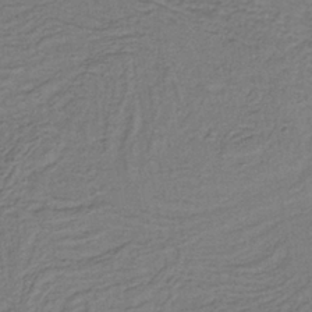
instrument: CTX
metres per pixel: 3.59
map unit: lHb
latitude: -38.3118
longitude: 57.2376
